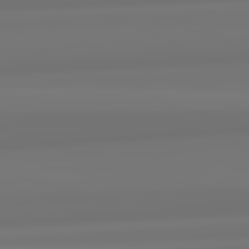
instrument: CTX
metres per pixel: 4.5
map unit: lApd
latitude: 82.4978
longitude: 171.2754
